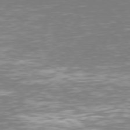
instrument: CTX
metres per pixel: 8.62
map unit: Hpe
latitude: 75.8772
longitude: -138.9136
